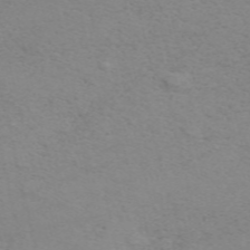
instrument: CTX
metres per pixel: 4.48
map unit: ANa
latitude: 51.5371
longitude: -70.5735
